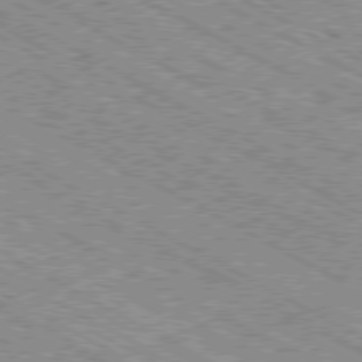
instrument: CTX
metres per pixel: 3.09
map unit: Ap
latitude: -80.3495
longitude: -52.8380
